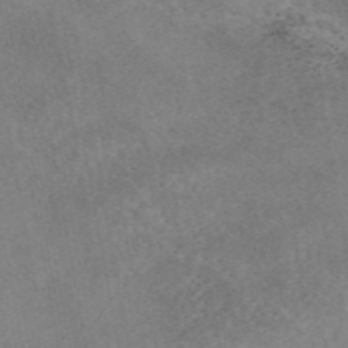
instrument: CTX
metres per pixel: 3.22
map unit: eAb
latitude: 45.3104
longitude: 124.2928
